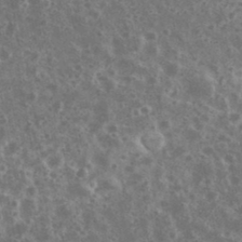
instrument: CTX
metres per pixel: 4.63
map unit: eHh
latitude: 34.9324
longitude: -60.4601
